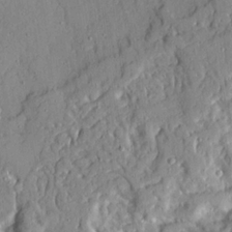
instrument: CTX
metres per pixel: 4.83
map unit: Ave
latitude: 21.6505
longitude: -129.8394
